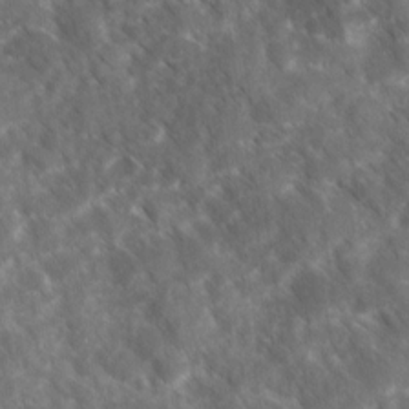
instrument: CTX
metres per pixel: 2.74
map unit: Ave
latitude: 17.1970
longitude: -130.9136
